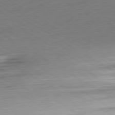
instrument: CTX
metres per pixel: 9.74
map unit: Ap
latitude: -79.7288
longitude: -63.7828
